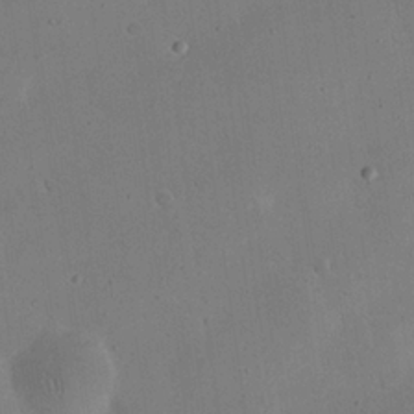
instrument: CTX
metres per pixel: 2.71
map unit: eHh
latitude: 24.3089
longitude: -65.9717
